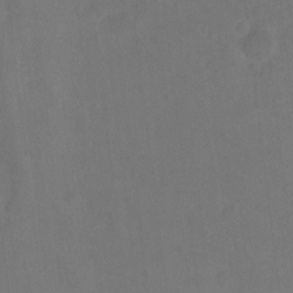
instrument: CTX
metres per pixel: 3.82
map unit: Ht
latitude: -10.7652
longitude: -39.2348
